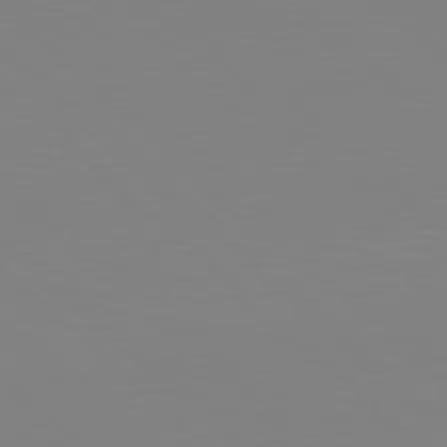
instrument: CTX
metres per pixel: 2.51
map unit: Hpe
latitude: 77.7449
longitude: -173.7827
